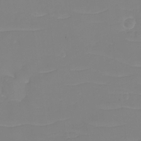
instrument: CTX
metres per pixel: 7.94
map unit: eHh
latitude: -3.6910
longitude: -75.9150
